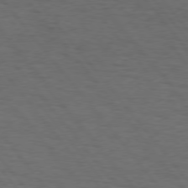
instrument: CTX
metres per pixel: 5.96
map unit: Hpe
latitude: 75.0081
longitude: -133.8961
